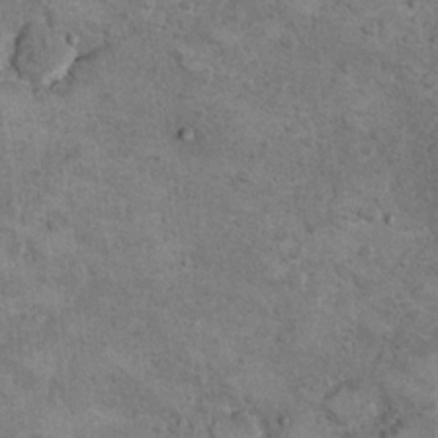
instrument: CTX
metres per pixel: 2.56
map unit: Hto
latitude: 10.2523
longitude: -36.1767
